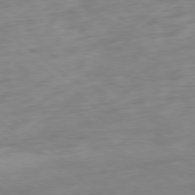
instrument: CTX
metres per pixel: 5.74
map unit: Hpe
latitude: -79.1620
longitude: -22.9136
